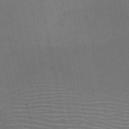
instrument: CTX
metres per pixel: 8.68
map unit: HNb
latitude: -51.0864
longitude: -47.4049
